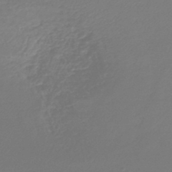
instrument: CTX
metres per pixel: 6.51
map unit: lHb
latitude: -44.3117
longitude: 61.2943
